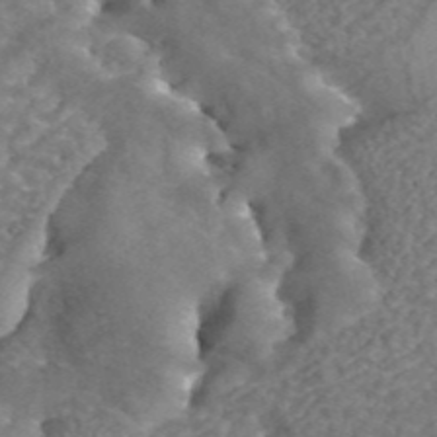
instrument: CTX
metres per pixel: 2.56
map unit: ANa
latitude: 43.7828
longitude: 25.2376
